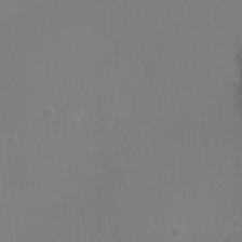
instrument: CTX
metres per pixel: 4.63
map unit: Ht
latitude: -4.0472
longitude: -25.1214
